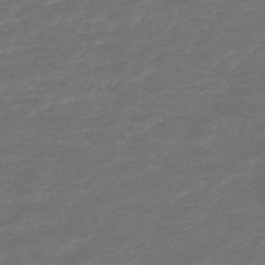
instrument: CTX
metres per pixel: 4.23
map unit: HNb
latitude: -47.4265
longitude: 54.4440
